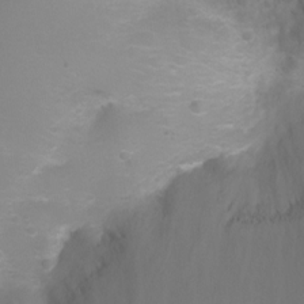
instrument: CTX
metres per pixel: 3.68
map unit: Ht
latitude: -3.0675
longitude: -26.3089
